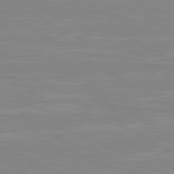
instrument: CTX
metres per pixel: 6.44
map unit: lApd
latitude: 80.6113
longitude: 171.8800
